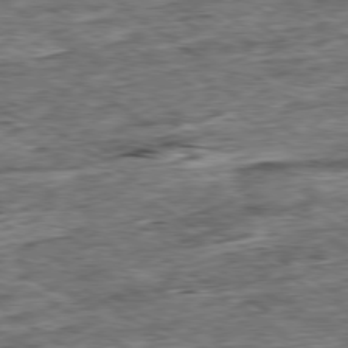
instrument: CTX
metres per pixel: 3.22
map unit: Ap
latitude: -79.5021
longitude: -84.8380
